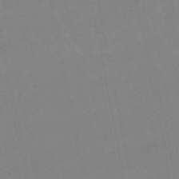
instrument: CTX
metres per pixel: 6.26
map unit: lHb
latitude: -48.9164
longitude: 75.6722
